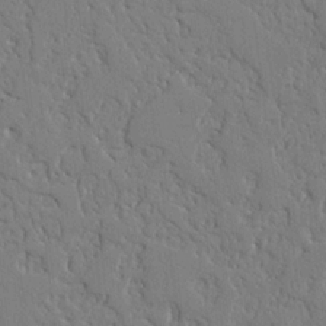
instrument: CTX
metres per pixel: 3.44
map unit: Nhu
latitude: 15.1781
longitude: -78.9514
